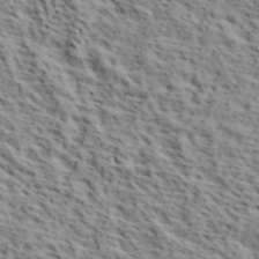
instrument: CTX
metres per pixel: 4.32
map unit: lHvf
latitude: 39.9717
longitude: -86.8380
